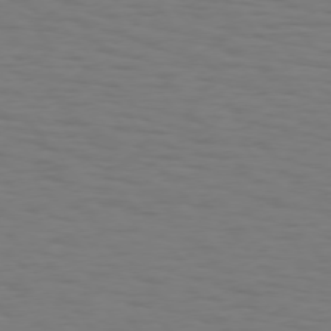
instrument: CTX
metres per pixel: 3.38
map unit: Hpe
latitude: 75.3293
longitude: -132.2712
